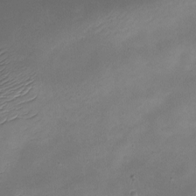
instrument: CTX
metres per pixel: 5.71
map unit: Nhe
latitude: -19.2376
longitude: 145.3132
